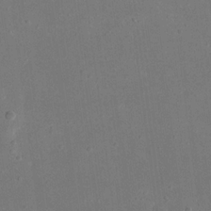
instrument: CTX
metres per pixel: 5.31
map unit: eHh
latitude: 18.4979
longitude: -70.7813
